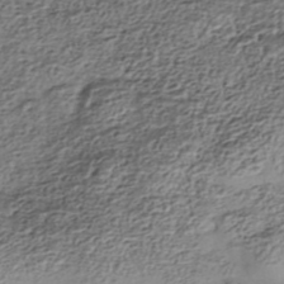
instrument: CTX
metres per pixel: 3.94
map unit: Nhe
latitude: -38.8786
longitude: -148.1578
